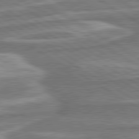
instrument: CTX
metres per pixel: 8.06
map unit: lApd
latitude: 80.4790
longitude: -177.5371
